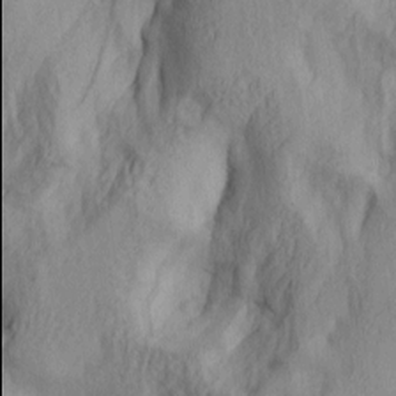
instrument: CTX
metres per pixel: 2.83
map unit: lAa
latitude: 4.9514
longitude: -113.9906
